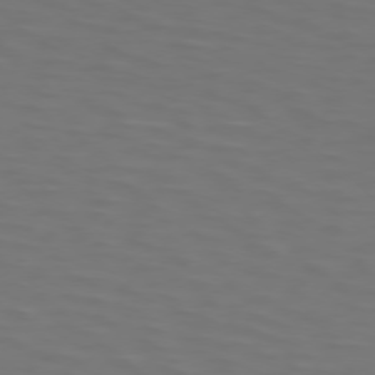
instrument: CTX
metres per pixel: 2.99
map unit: Hpe
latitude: 73.7261
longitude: -125.6316
